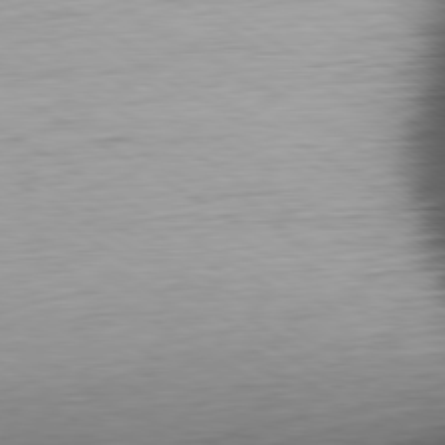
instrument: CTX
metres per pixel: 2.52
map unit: Ap
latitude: -80.2740
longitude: -68.5924
